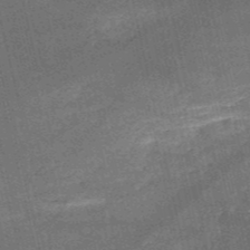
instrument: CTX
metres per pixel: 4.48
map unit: HNb
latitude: -52.1983
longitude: -40.8380
